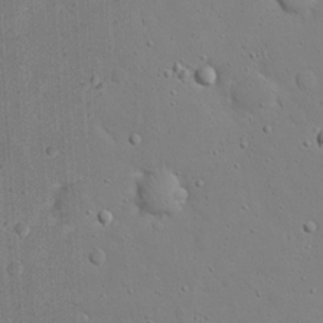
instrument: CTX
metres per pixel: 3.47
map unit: eHh
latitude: 20.9136
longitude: -62.8758
